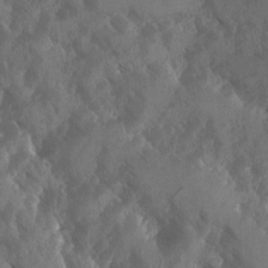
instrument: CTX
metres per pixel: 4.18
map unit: Ave
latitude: -10.6141
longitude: -118.6679
